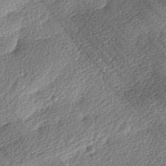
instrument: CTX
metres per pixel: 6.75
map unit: lAa
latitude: -3.0486
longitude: -128.7813
